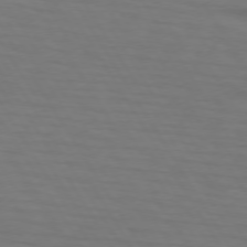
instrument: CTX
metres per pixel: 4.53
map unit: lApd
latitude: 73.2348
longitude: -74.9514
